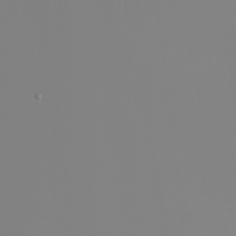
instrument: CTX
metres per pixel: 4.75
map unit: eHh
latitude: -6.2739
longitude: -85.6316
